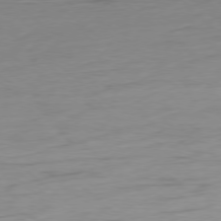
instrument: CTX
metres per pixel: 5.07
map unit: Ap
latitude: -78.4251
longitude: -78.6680
